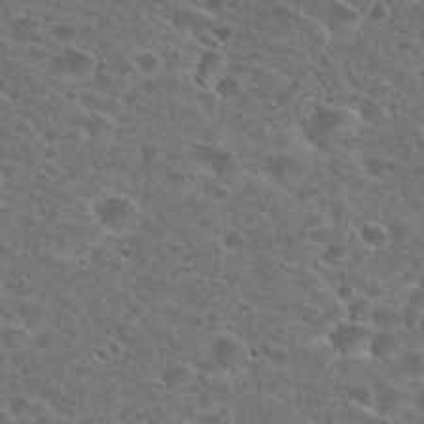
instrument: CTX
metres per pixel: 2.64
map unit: Hto
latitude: 27.2537
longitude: -46.3468
